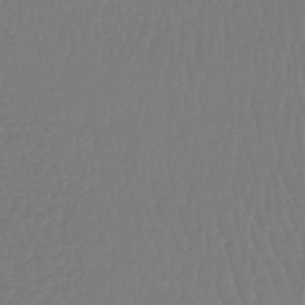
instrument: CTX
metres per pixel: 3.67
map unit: lHb
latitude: -42.2739
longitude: 67.7289
